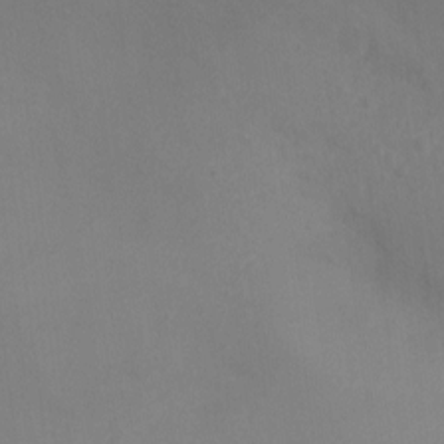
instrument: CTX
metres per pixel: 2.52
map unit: Ht
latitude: -10.4251
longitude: -33.8016
